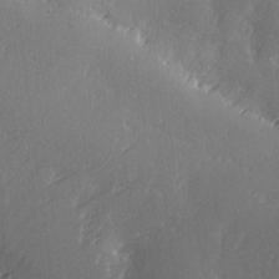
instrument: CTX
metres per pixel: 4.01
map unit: Ave
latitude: 2.1955
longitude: -111.6694
